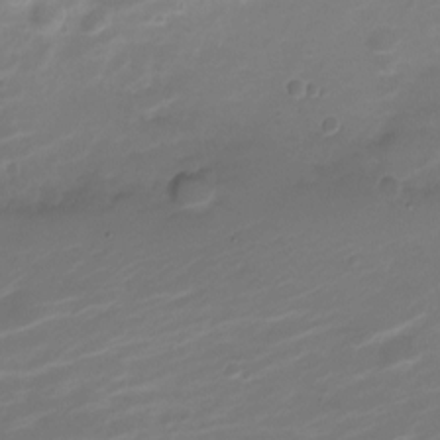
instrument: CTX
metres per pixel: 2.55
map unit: Nve
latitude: -21.1053
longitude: 105.6533
